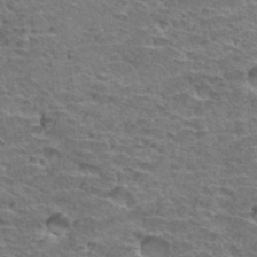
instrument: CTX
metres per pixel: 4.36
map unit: Hto
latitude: 33.4426
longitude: -39.5371
